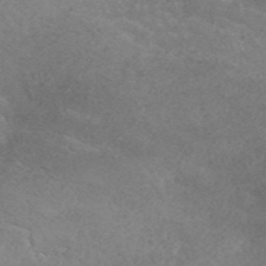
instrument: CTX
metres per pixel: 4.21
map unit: ANa
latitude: 42.7624
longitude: 27.5210
